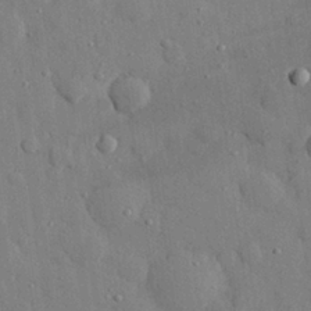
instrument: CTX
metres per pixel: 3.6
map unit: eHh
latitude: 27.7450
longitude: -78.7624
